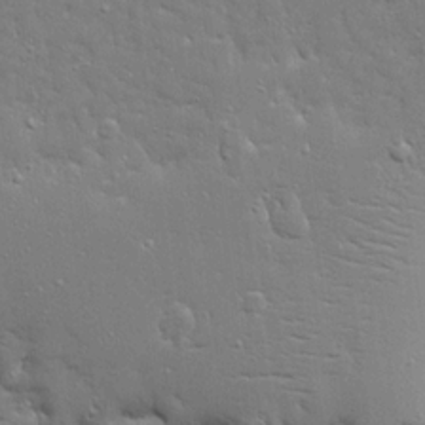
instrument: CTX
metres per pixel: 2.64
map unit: Ave
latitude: 17.6694
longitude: -141.5938
